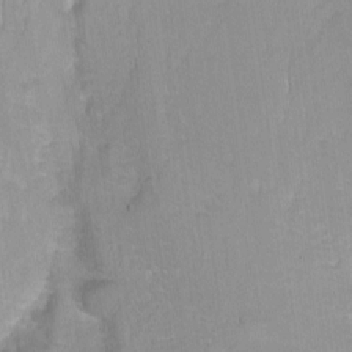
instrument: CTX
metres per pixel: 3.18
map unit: Ht
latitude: -10.4629
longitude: -44.5546
